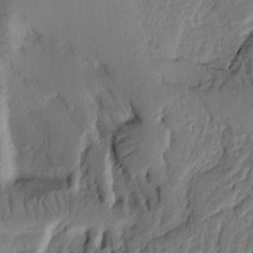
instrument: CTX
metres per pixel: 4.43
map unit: Ht
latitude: 9.9150
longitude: -78.0255
